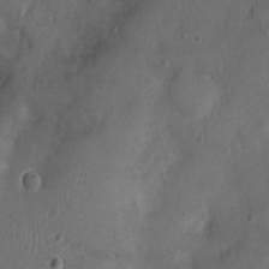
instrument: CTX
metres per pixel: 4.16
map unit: Nhu
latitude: 1.1970
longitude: -14.8758
